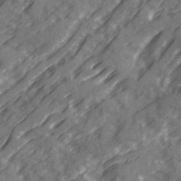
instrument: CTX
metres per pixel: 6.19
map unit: Ave
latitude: 20.3845
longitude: -131.3104
